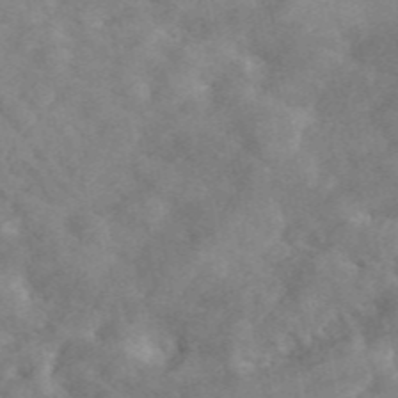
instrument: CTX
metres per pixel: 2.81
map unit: ANa
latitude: 46.2334
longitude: 28.0283
